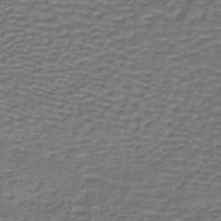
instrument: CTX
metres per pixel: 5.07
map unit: lHb
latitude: -39.4832
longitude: 58.9541
